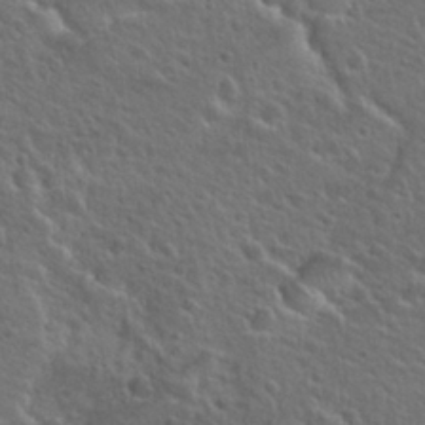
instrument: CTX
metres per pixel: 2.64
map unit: Hto
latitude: 25.8016
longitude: -50.2522
